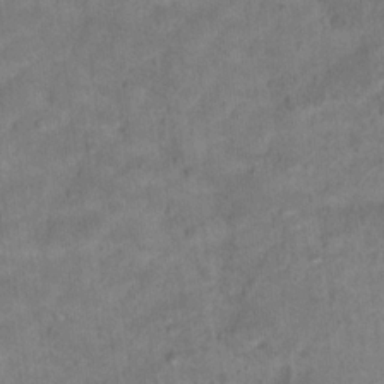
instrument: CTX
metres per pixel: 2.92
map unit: Hto
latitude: 17.0081
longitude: -38.8569
